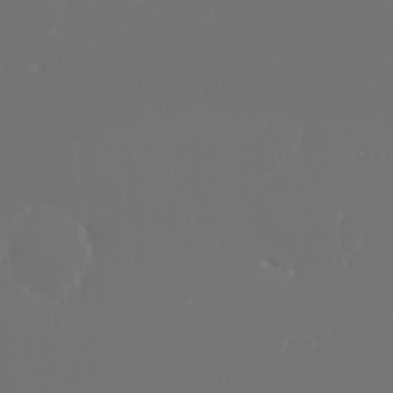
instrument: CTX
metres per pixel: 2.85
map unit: HNhu
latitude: 6.1200
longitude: 14.4062
